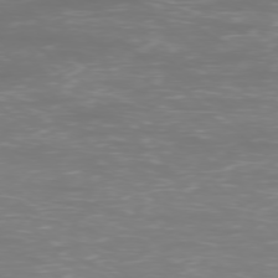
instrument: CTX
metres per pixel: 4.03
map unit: Ap
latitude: -77.7667
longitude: -94.7624
